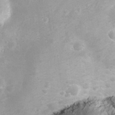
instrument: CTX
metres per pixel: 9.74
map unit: eHh
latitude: 25.0269
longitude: -63.3293
